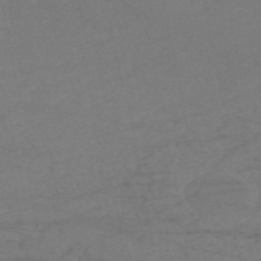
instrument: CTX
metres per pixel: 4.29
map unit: HNb
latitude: -52.9919
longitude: -51.8205
